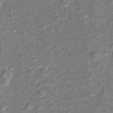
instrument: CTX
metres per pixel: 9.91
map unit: Ht
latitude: 9.8205
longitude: -38.8002
